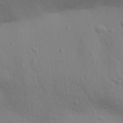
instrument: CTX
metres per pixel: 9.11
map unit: Aa
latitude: 31.7072
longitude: -135.7638
